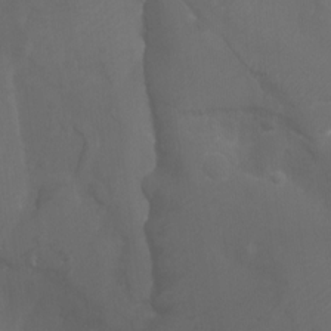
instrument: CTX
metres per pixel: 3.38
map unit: Nhu
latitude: -4.9541
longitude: -75.1592
